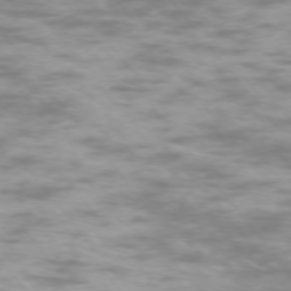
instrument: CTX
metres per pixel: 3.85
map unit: Ap
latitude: -74.4818
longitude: -74.6491
